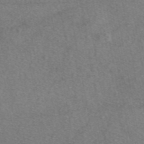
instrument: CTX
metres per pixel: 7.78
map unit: eAb
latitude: 47.4616
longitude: 122.8030
